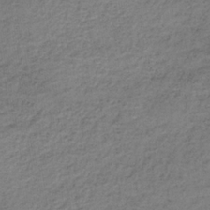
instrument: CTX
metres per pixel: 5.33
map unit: lHb
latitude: -34.7841
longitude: 62.0661
